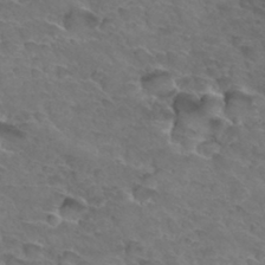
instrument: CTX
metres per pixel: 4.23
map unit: Hto
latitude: 33.3482
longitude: -46.1389
